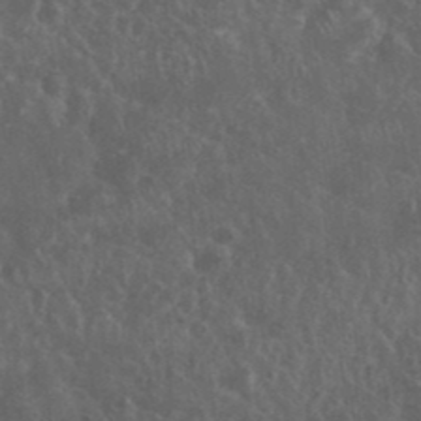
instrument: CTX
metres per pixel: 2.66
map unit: eHh
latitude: 34.4790
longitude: -62.1767
